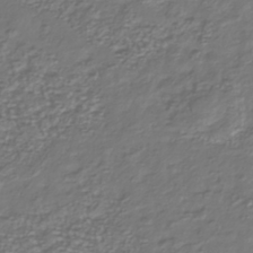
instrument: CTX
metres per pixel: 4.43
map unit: Nhu
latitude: -39.6911
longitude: -81.6505
